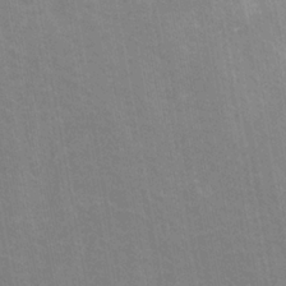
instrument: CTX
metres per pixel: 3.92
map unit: HNhu
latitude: -28.8030
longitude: 67.2943
